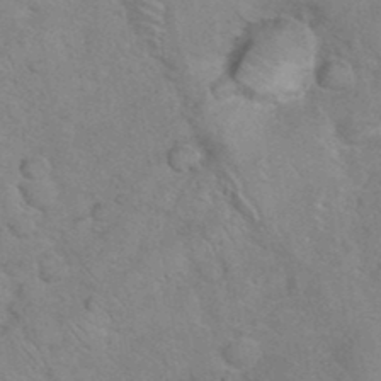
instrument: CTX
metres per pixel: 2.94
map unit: eHh
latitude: 36.9325
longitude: -64.3278
